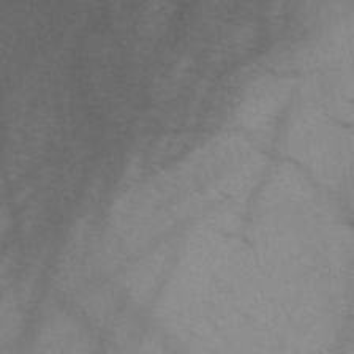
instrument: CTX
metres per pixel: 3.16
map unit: HNb
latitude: -45.4265
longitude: -41.3859
